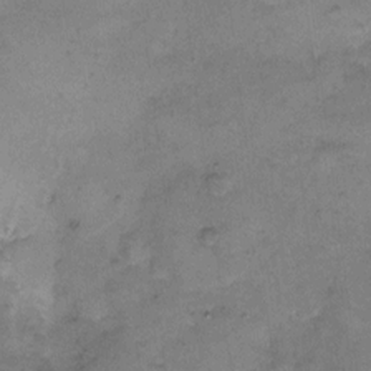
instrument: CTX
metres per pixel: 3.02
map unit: eHh
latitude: 8.2334
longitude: -63.2159
